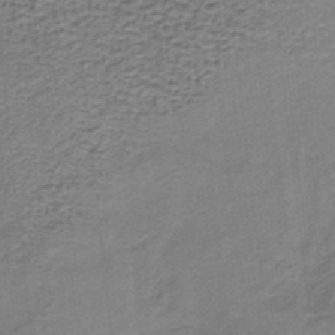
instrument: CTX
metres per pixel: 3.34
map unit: lHb
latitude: -35.7478
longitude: 60.7463
